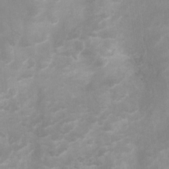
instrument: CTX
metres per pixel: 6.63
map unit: Hto
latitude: 5.8016
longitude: -32.8380
